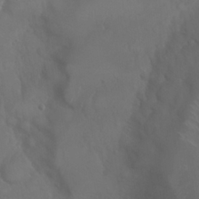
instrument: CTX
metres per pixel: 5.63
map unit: Nhu
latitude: 25.0458
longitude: -61.5560
